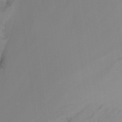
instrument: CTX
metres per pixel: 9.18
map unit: Nhu
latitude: -14.6141
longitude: -55.6127
